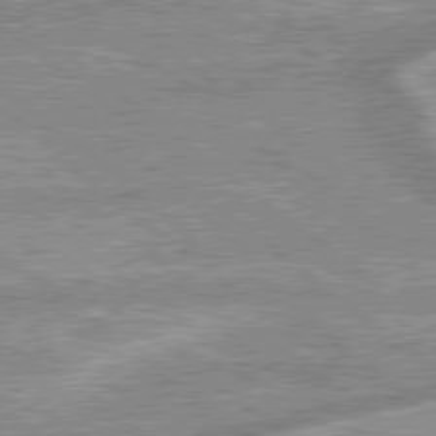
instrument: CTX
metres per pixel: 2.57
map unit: lApd
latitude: 79.2915
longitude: -168.1200
